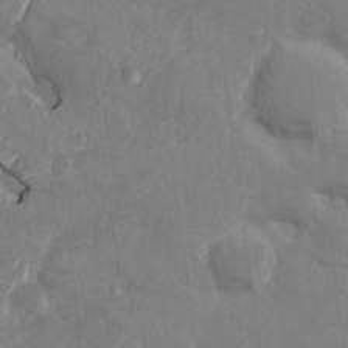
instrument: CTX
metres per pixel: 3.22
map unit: Htu
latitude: 2.9136
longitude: 142.0472
